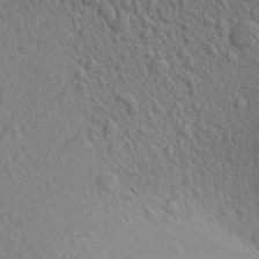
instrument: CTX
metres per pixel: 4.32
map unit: Aa
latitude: 22.8569
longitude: -139.0269
